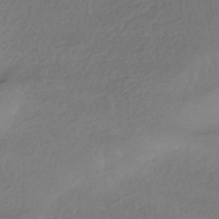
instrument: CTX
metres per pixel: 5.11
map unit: HNhu
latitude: -44.5007
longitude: 95.3131
